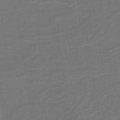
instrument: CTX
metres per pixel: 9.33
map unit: lHb
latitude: -39.5021
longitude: 58.3495
